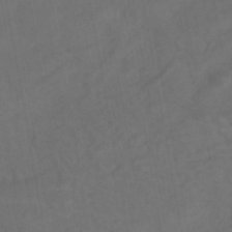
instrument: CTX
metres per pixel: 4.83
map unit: eHb
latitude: -43.6154
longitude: 87.8989
